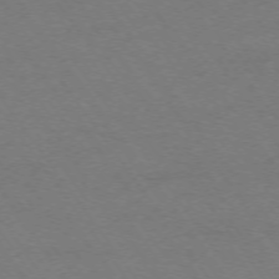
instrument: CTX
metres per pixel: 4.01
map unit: Ap
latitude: -74.1606
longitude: -79.3860
